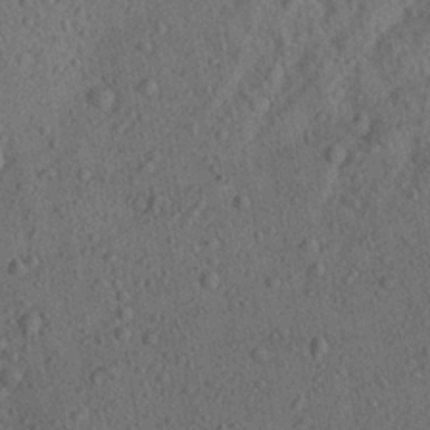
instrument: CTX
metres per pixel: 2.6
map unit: Aa
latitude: 23.3293
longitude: -143.2348
